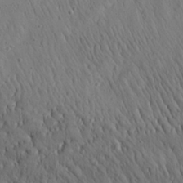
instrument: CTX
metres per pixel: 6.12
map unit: Aa
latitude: 26.5357
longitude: -142.3656
